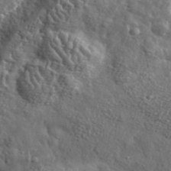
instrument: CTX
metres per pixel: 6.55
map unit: eHh
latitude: 35.9150
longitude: -80.5924
